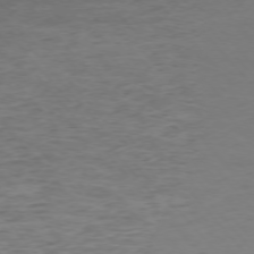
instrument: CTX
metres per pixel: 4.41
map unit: Ap
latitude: -75.7856
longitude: -88.2334
